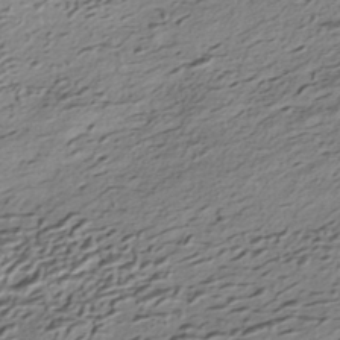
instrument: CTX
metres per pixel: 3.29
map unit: HNhu
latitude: -42.5195
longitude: 105.9745
